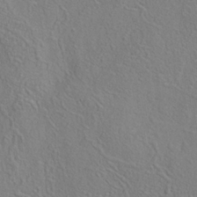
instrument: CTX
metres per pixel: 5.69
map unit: Nhe
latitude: -38.6141
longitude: 138.9920
